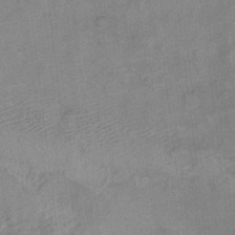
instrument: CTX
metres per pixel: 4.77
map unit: Hto
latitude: 6.4979
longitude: -36.6491
